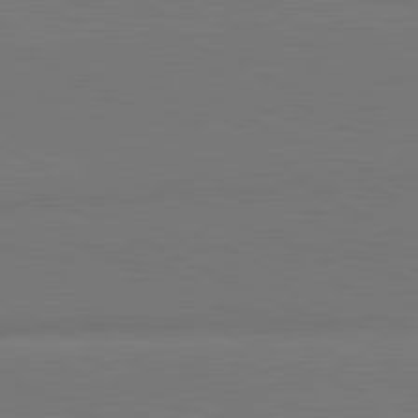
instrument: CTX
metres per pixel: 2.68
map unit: lApd
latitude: 81.7261
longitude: 150.9731
